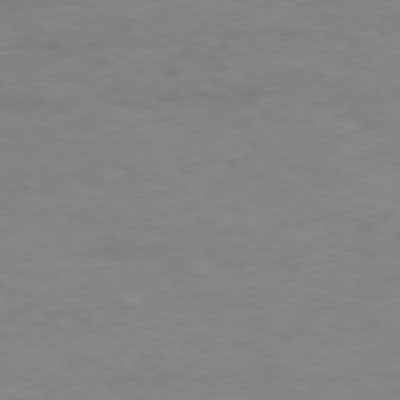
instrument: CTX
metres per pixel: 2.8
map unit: Ap
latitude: -76.6896
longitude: -84.0444
